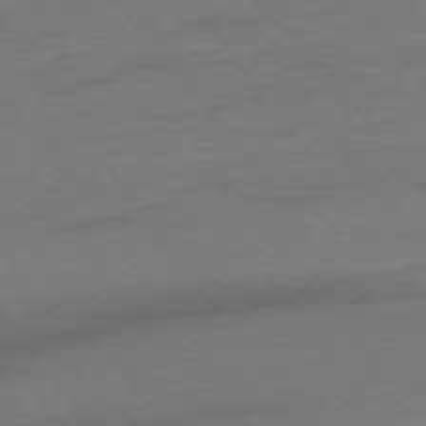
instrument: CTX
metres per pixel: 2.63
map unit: Ap
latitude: -75.3132
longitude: -73.3482
